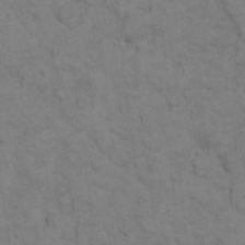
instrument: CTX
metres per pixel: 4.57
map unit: Ht
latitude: 11.1970
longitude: -33.1214
